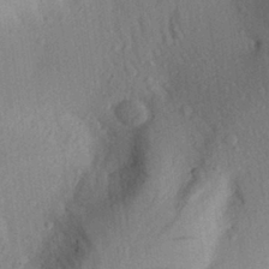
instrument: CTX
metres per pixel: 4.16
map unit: Aa
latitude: 28.0255
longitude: -145.7260
